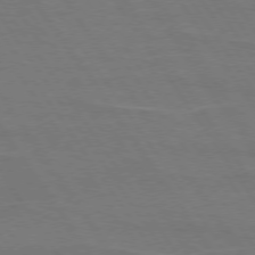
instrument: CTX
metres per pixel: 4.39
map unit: lApd
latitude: 74.3278
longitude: -56.6301
